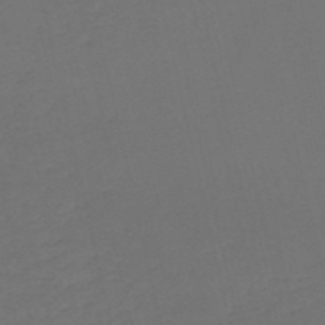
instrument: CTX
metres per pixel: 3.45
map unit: HNb
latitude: -54.2362
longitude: -50.0822
